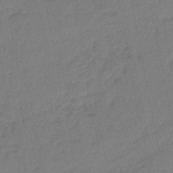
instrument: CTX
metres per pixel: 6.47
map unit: eHb
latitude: -46.5951
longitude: 81.0487
